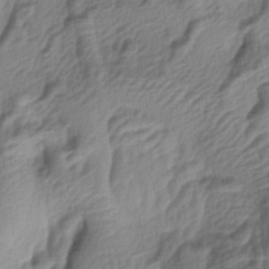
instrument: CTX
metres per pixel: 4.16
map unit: lAa
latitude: -5.1620
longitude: -123.6505
